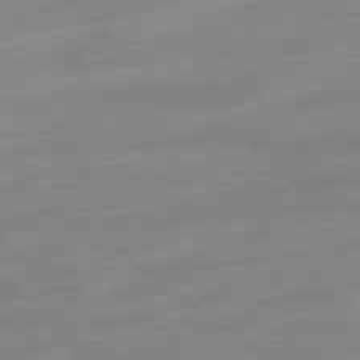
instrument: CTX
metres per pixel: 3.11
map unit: Ap
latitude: -78.5573
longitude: -98.3467
